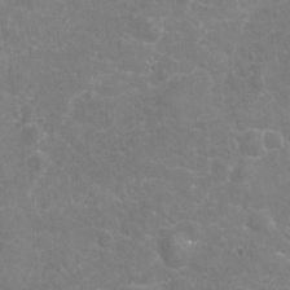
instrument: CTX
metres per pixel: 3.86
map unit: Nhu
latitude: -17.7478
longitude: -56.9702
